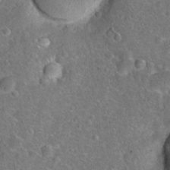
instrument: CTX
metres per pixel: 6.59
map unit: Hto
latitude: 18.6112
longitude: -42.5357
